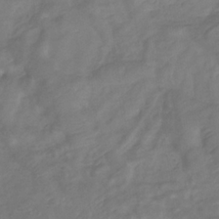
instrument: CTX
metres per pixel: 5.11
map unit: eHb
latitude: -33.3321
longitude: 72.0661
